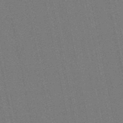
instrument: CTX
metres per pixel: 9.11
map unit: eHb
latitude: -50.2173
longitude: 79.3887
